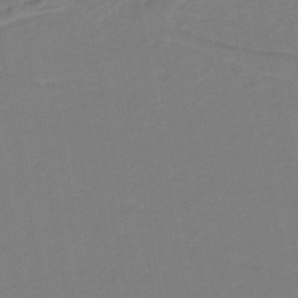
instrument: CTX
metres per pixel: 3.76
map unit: lHb
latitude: -37.9178
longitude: 56.5007
